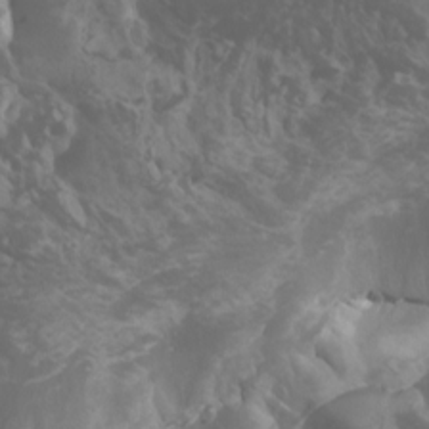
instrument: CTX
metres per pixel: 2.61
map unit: Htu
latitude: -5.1053
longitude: -75.7639
